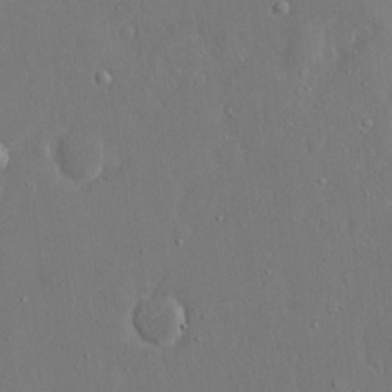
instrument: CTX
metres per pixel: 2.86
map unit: eHh
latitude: 16.4601
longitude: -70.8380
